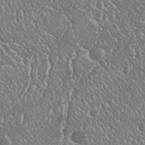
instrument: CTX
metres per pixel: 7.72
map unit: Nhu
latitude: 25.5560
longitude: -58.1011
